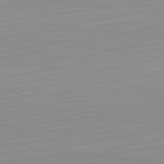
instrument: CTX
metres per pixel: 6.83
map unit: Hpe
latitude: -82.5007
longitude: 17.0676
